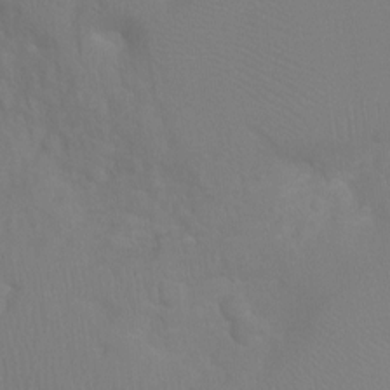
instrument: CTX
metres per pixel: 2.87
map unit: Ht
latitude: -5.0297
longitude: -25.0647
